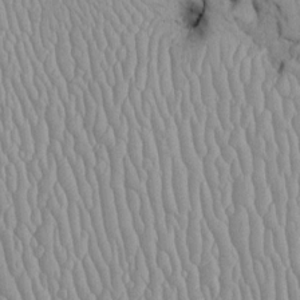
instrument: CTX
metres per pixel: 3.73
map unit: Htu
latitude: -5.9178
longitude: 156.1795
